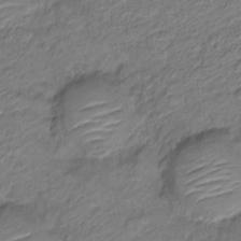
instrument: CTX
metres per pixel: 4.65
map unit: Nve
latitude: -18.3306
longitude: 107.1998
